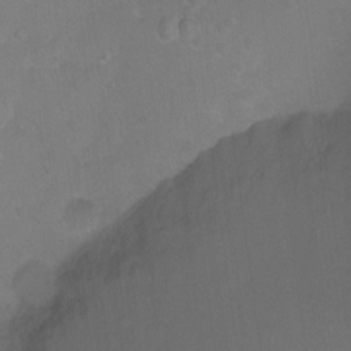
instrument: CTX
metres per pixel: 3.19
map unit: Ht
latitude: -7.8611
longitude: -37.9717
